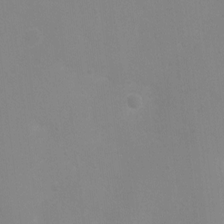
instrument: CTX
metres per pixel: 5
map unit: Nhu
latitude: 3.7449
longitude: -25.1592
